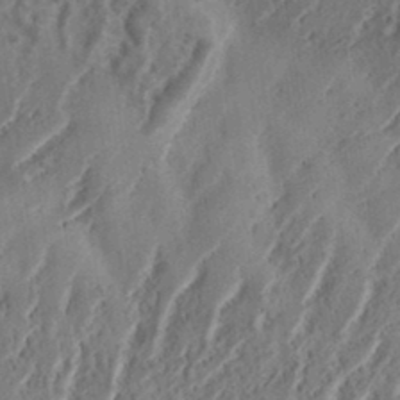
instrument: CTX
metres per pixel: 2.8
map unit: eHh
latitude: 34.4979
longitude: -133.7639
